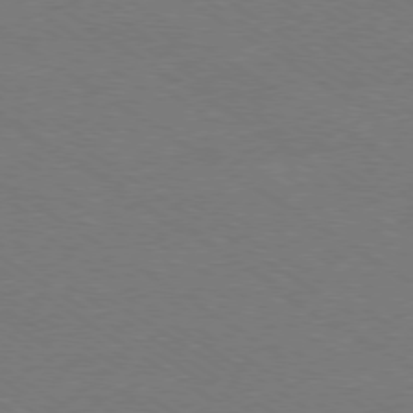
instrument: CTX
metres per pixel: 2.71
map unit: Ap
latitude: -79.2187
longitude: -84.8758
